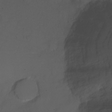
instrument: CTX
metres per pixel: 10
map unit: Nhu
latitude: -7.5588
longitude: -45.7260
